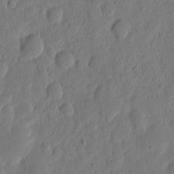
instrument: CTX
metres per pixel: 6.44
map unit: eHh
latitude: 6.5546
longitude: -71.7638
